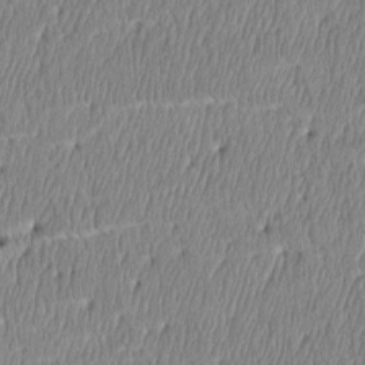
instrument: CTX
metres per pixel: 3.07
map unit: Htu
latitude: 4.0444
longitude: 150.9920
